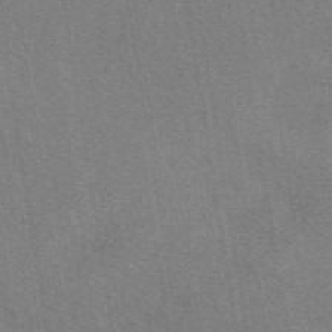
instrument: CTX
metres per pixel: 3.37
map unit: eAb
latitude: 48.8380
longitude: 115.2565
